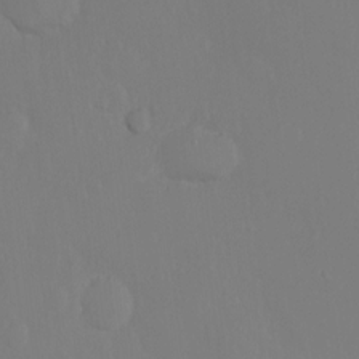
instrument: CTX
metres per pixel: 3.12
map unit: Ht
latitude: -10.2551
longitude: -45.7827
